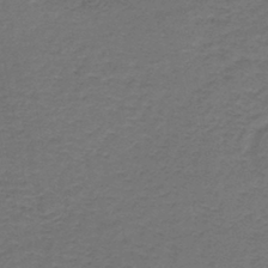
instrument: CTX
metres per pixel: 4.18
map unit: lHb
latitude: -43.1809
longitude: 62.4251
